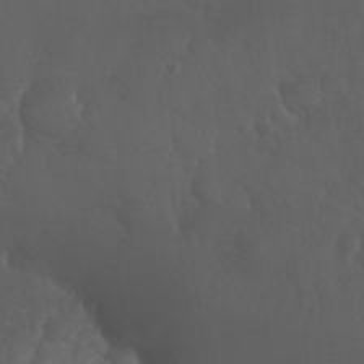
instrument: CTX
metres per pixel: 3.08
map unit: Nhu
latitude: 26.6491
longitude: -64.9892
